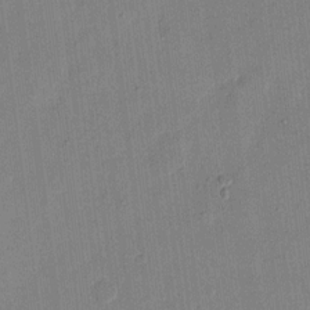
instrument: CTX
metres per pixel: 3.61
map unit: eHh
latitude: 12.5924
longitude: -68.7246
